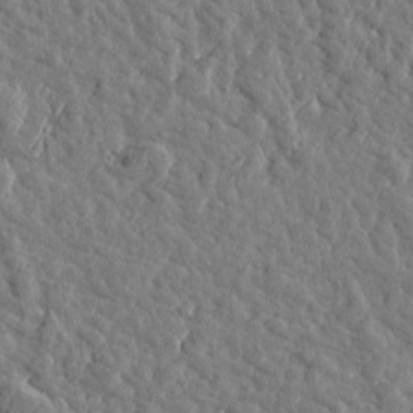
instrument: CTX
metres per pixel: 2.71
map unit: Htu
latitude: 0.9702
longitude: -179.0459
